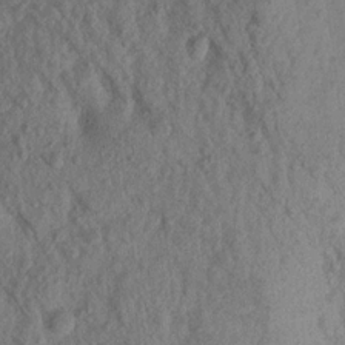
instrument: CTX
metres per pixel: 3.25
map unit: Aa
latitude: 18.1200
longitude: -146.6680
